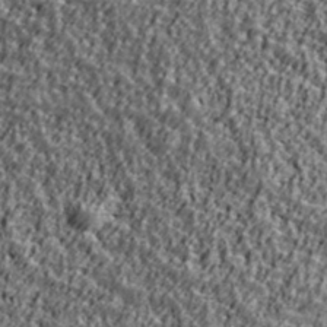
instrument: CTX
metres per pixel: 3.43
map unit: Ave
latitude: 42.1578
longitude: -111.9906
